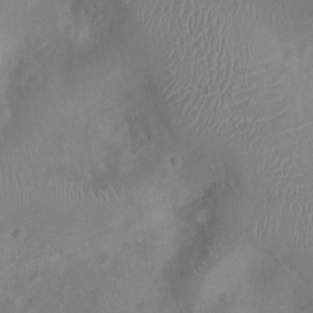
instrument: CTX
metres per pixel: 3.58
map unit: Ht
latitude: -4.5196
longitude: -16.5357
